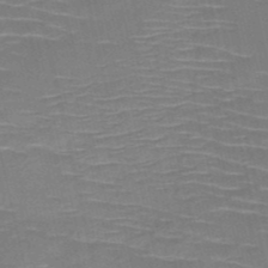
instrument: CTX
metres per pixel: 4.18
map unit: HNb
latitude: -50.4818
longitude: -45.5560
